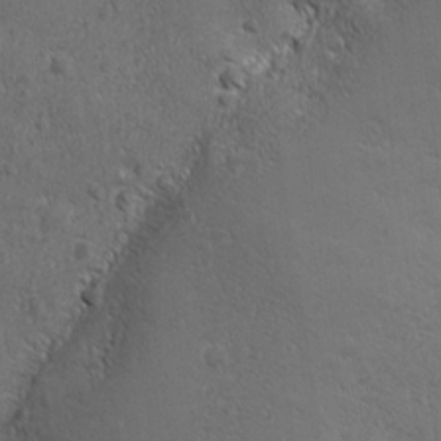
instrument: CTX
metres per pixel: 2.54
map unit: Ave
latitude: -8.0661
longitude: -121.4049
